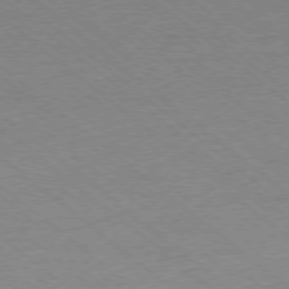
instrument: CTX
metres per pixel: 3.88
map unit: Ap
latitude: -78.3306
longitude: -83.7638
